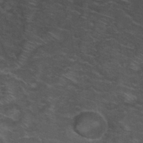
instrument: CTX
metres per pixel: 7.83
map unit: Hto
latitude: 32.1578
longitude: -50.5923
